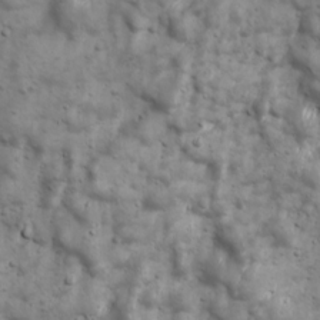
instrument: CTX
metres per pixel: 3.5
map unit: Ave
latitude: 17.0081
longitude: -133.6505
